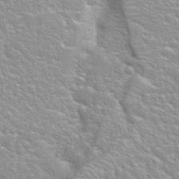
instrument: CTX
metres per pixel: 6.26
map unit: Nhu
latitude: 31.8962
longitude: -50.9513
